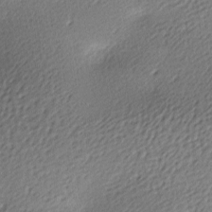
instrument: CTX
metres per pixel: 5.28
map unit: lAa
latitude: -9.5021
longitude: -126.8947
